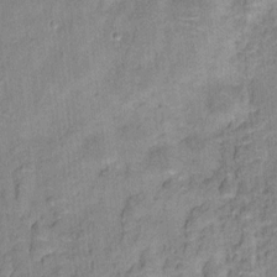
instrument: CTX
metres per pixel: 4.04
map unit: Ht
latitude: 8.7057
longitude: -38.1389
